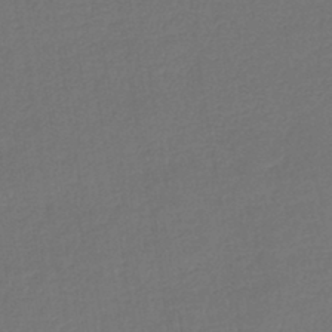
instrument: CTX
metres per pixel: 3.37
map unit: lHb
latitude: -43.3131
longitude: 60.1795
